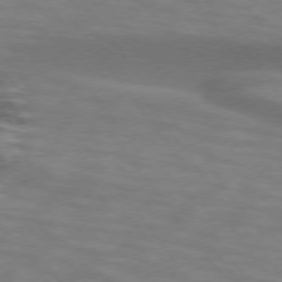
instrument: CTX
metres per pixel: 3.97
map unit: lApd
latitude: 74.4979
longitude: -54.9891
